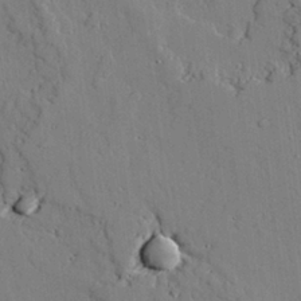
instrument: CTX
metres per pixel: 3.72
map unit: lAvf
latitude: 26.1011
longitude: -110.3656
